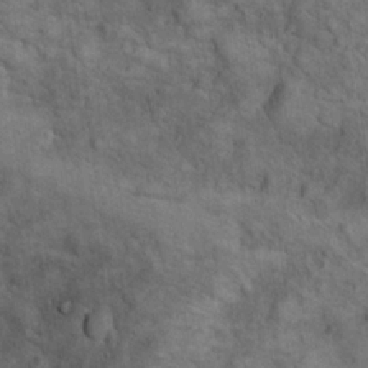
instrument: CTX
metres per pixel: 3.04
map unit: eHh
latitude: 21.3671
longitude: -60.7624
